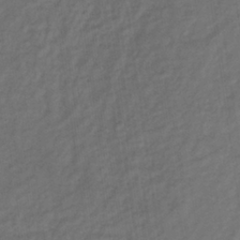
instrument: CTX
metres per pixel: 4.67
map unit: lHb
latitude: -37.5210
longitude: 69.2942
